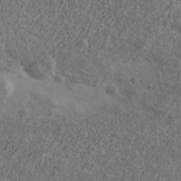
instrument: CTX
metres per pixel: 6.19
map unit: Ave
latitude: 40.1955
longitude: -110.8947
